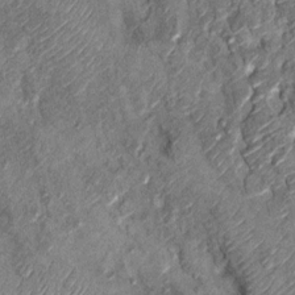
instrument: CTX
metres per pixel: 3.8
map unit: Hto
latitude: 10.9514
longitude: -36.7246
